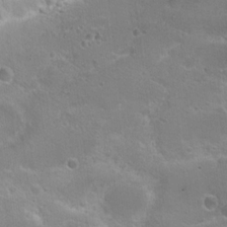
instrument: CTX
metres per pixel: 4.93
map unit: Hto
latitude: 18.2711
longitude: -36.2901
